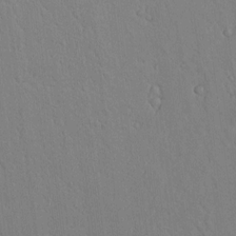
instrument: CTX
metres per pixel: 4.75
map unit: lAvf
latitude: 8.5924
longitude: 168.9352
